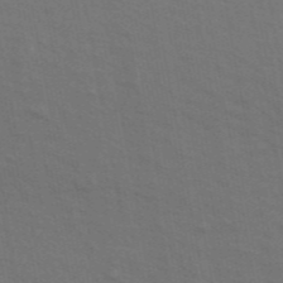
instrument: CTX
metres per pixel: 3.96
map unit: ANa
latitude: 47.9906
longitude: -76.3467
